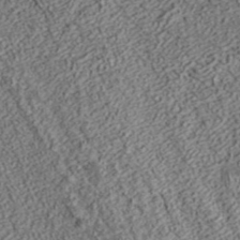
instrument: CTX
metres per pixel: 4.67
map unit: ANa
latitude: 36.7435
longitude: 18.3684
